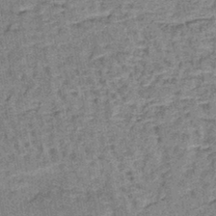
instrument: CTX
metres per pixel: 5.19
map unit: lHb
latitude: -40.9164
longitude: 58.0283
